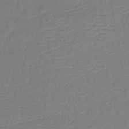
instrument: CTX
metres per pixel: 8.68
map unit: lHb
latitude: -42.7085
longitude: 77.3510
